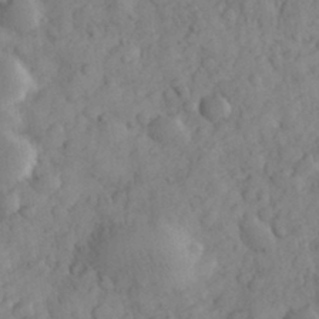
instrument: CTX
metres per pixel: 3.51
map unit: eHh
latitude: 31.1592
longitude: -68.3090
